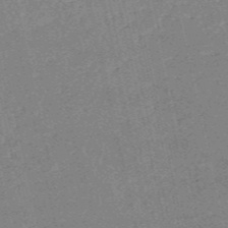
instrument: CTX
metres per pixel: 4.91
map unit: HNb
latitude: -54.3684
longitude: -40.4034
